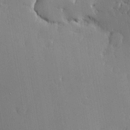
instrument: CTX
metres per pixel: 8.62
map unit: Nve
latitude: -7.9367
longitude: 173.7288
